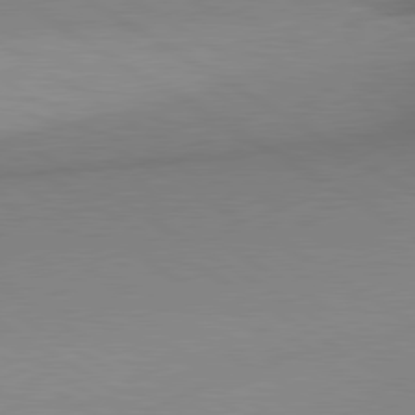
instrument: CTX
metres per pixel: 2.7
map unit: lApd
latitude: 80.3089
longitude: 156.6707
